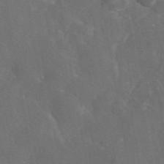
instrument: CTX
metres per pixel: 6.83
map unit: eAb
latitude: 46.5924
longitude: 114.6518
